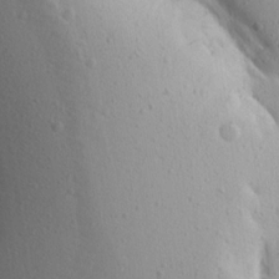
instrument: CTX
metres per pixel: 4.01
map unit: Aa
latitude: 14.7813
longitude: -143.1214
